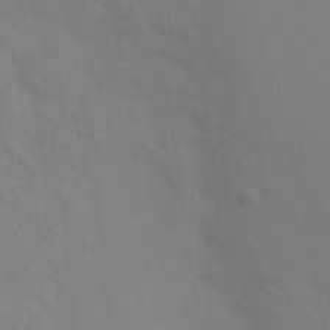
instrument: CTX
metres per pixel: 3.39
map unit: Hto
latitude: 18.1389
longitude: -39.6316
